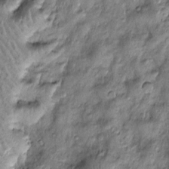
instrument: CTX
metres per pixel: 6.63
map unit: Htu
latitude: -6.1228
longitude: 159.6155
